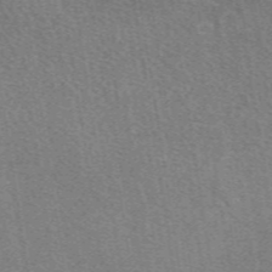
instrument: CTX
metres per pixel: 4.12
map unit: eAb
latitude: 49.5182
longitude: 114.9919
